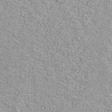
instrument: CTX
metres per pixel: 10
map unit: ANa
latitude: 39.8016
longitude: 23.8800
